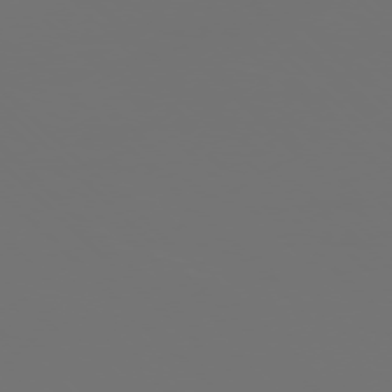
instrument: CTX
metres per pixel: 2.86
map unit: Ap
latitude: -77.3510
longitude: -62.0444
